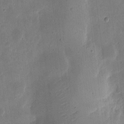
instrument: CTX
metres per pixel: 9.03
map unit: eHh
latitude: 7.6127
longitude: -72.1767
